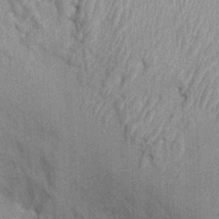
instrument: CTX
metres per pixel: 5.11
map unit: Ht
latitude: -2.2739
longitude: -15.4427
